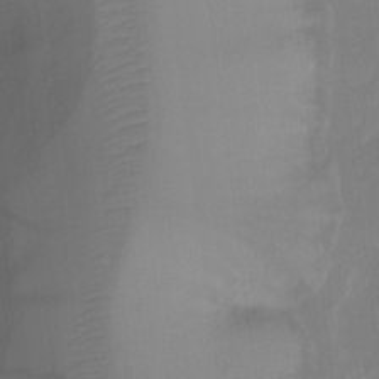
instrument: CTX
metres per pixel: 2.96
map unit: Ht
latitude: -8.1228
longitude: -39.6505
